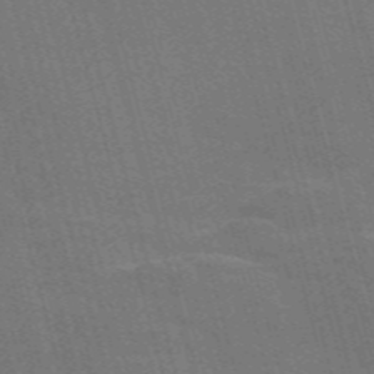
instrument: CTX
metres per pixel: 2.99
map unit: Nve
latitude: -58.4628
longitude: 62.7085
